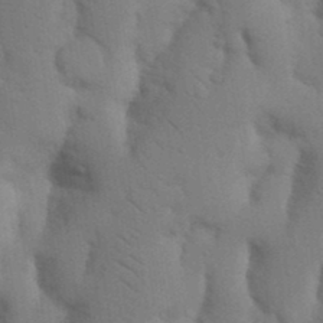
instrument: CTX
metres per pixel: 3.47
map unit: Nhu
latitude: 19.2726
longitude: -76.4979
